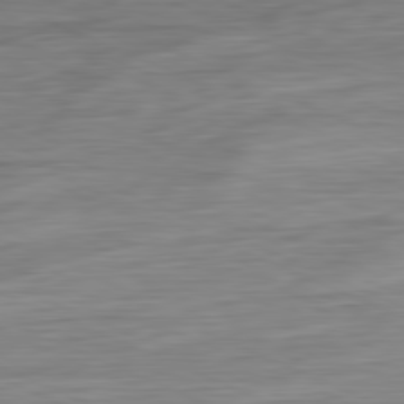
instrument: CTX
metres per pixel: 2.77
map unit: Ap
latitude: -81.7289
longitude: -68.1200
